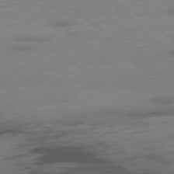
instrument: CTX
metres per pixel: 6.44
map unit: Hpe
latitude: -78.7274
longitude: -18.4412
